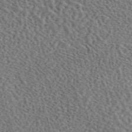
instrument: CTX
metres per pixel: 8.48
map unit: eAb
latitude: 44.8380
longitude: 111.6910
